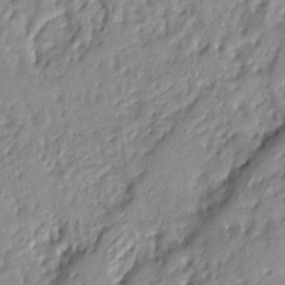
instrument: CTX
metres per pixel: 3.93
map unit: Ht
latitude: 7.7827
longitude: -77.7449
